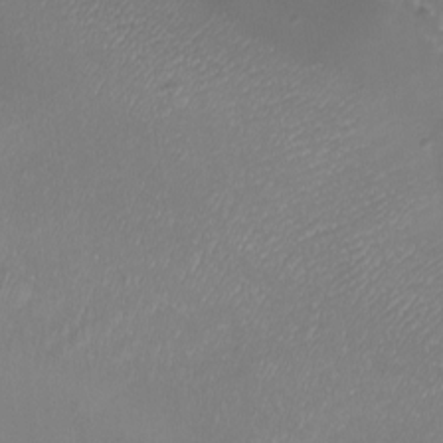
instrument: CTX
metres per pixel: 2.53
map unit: eHh
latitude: -6.2361
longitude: -78.1200
